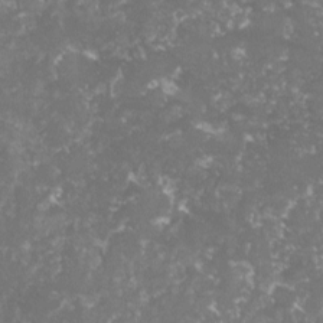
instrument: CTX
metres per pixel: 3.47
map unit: lHvf
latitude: -16.3685
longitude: -98.7435
